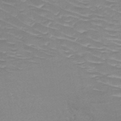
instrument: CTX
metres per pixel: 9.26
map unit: HNb
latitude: -49.6722
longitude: -47.3104
